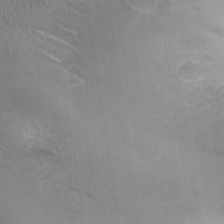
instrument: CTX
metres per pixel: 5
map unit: Ht
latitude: -1.7478
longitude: -16.7246
